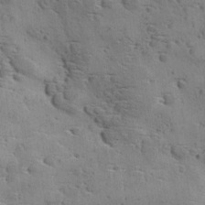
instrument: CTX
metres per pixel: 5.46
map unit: Ave
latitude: 11.7639
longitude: -105.9906
